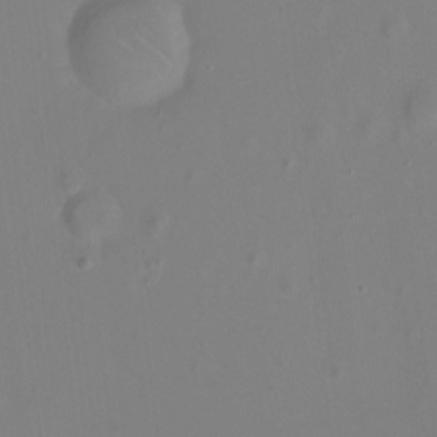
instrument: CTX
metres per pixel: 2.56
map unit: Hto
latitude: -8.2361
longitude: -41.5371
